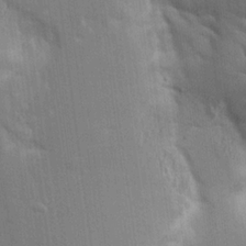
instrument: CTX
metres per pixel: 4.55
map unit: Aa
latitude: 16.3467
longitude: -149.2159
